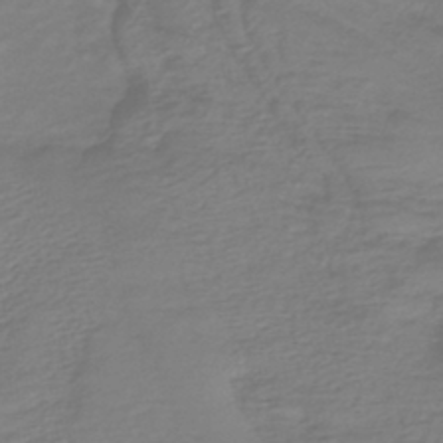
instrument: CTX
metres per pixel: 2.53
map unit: lHb
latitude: -42.7085
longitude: 81.3888
